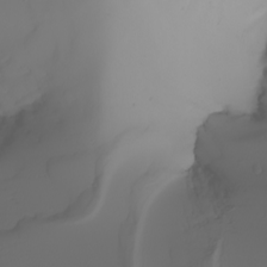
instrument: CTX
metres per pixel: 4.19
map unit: Nhu
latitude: -5.8044
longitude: -93.9528
